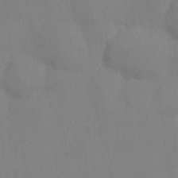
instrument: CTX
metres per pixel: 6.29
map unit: HNhu
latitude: 6.7624
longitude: -3.1214
